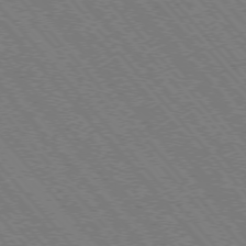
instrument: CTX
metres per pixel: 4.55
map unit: Hpe
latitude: -75.8990
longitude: -12.8947
